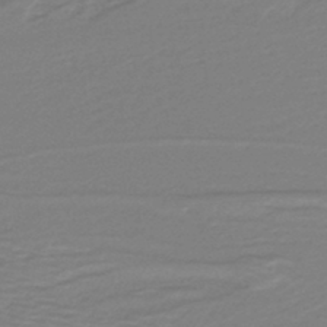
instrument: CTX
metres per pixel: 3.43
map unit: lHb
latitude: -42.3684
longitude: 52.2172
